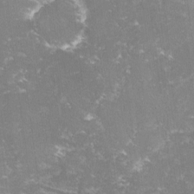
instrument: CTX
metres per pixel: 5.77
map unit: lHvf
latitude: -14.6519
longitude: -98.8757
